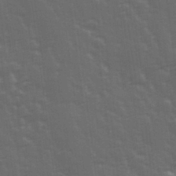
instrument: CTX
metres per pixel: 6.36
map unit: Hve
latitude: 27.0270
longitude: 146.5196
